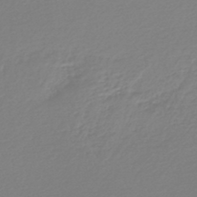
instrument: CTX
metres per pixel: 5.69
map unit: lHb
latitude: -46.2361
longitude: 65.5021
